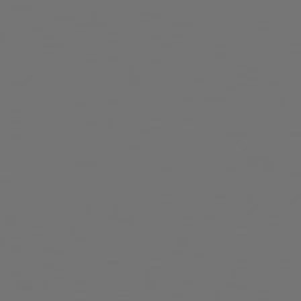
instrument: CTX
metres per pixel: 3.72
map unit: Hpe
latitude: 75.0081
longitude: -129.9906
